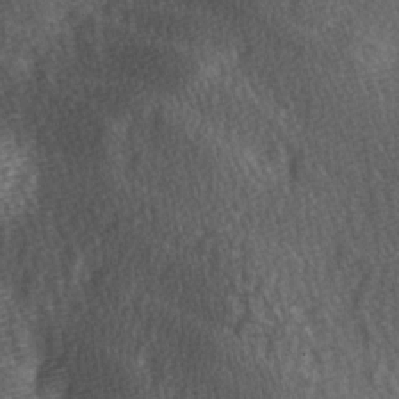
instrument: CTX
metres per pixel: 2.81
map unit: Ave
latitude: -5.7288
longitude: -120.6302
